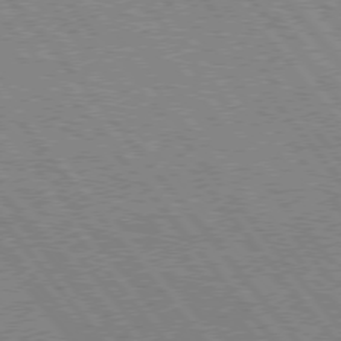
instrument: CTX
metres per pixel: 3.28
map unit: Hpe
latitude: 75.2537
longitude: -150.2144
